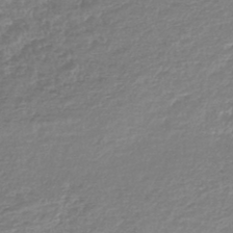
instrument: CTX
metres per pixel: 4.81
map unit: lHb
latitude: -44.5385
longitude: 68.8974
